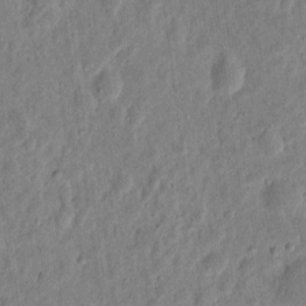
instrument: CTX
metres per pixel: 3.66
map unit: eHh
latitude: 10.6491
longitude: -73.4805
